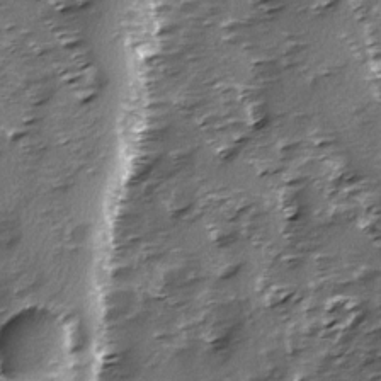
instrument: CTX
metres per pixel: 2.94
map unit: Ave
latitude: -9.5588
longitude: -117.7828
